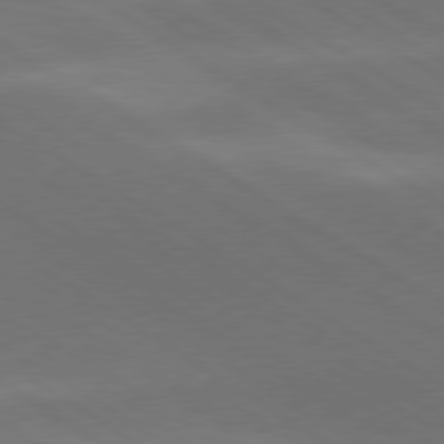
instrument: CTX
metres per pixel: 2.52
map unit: lApd
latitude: 78.8002
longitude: -51.7638
